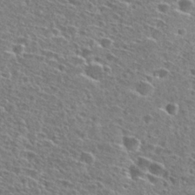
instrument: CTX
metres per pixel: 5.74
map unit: Hto
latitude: 27.0648
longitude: -47.2726
